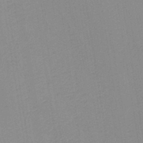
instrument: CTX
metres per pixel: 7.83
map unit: lHb
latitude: -40.9919
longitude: 53.2187
